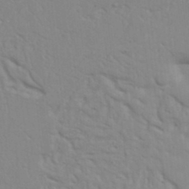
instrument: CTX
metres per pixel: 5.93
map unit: Nhu
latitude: 20.1389
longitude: -73.1215
